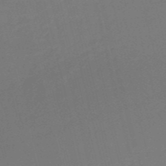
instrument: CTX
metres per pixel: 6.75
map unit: HNb
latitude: -50.7841
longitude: -41.7260
